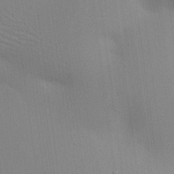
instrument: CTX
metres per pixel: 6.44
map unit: Aa
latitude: 19.1214
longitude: -141.3292
